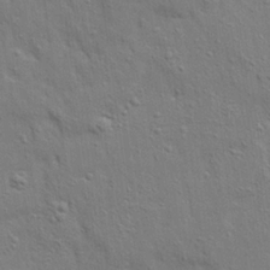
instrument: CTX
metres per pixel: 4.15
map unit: Ave
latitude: 22.4979
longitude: -130.3468
